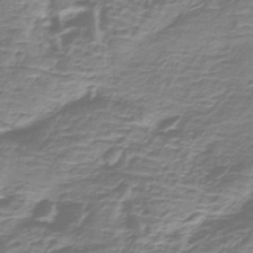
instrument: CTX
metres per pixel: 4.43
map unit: lHb
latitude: -40.9353
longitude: 59.3131
